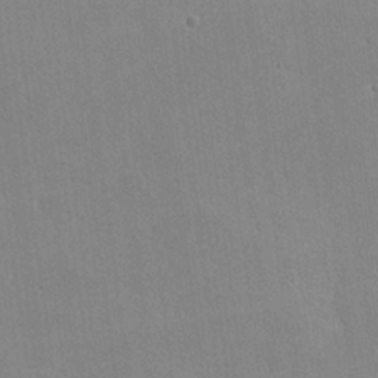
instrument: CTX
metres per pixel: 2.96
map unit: lHvf
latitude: -11.1620
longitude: -101.9906
